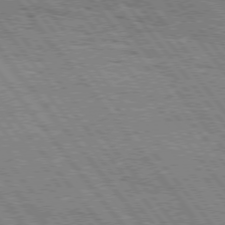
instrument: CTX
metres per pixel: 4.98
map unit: Hpe
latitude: 75.8017
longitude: -152.7624
